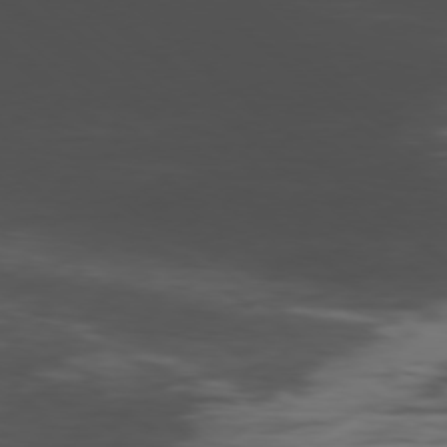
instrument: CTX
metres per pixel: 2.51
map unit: Hpe
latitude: -78.6518
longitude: 15.0487
